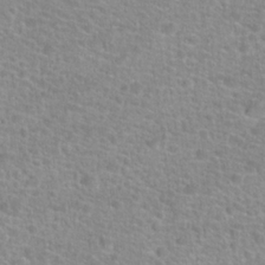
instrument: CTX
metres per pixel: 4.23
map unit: Hto
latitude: 24.7246
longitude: -48.4601
